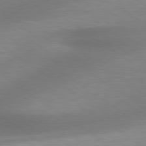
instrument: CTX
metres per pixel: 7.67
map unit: Hpe
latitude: 79.1592
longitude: -134.7246
